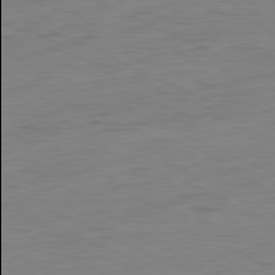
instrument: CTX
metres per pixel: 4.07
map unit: Ap
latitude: -80.9542
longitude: -81.9906
